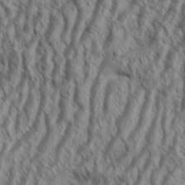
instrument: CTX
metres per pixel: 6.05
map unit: Aa
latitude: 33.9906
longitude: -138.1578
